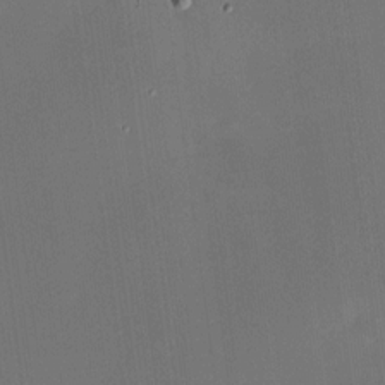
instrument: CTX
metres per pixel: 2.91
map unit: HNhu
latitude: 8.5735
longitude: 9.5588
